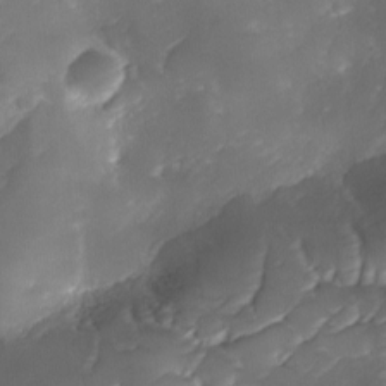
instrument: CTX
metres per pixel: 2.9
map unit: Ave
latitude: -10.0283
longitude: -122.3845
